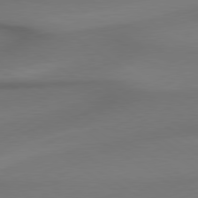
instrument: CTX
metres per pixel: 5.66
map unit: lApd
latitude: 79.4994
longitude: -174.9514
